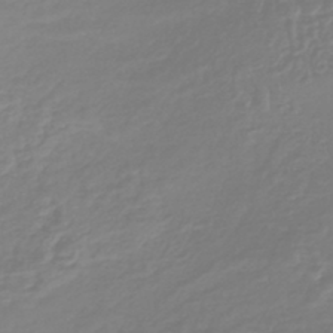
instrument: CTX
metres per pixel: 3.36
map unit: lHb
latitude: -41.4832
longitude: 67.5021
